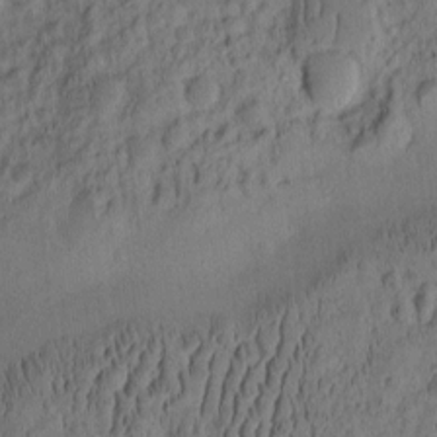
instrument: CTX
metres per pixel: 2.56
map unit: eHh
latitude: -2.1983
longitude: 17.5399
